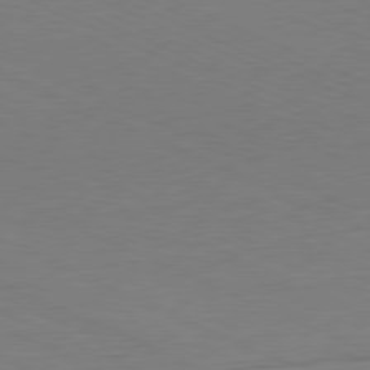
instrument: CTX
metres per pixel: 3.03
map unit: Ap
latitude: -81.6533
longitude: -61.5749
